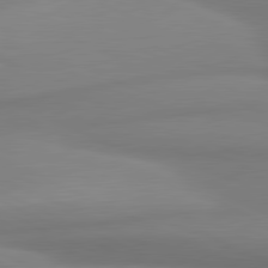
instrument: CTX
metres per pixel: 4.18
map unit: lApd
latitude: 81.4048
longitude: 176.1606
